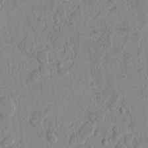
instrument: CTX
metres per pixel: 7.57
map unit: lAvf
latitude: 3.9150
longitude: 157.8800
